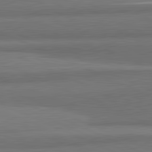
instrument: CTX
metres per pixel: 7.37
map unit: lApd
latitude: 81.8961
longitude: 175.2753
